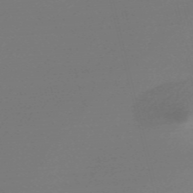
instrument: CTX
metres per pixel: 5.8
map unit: Nve
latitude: -56.8219
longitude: 62.8597
